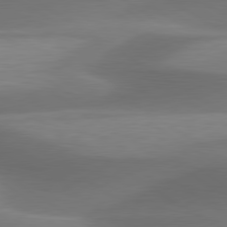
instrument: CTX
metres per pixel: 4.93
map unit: lApd
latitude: 79.7639
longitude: -87.7827
